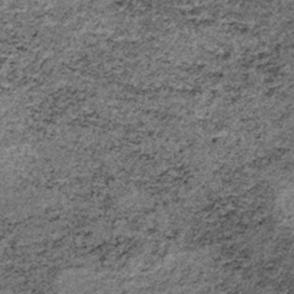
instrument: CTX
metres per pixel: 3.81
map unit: lHb
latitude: -37.9178
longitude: 67.0676
